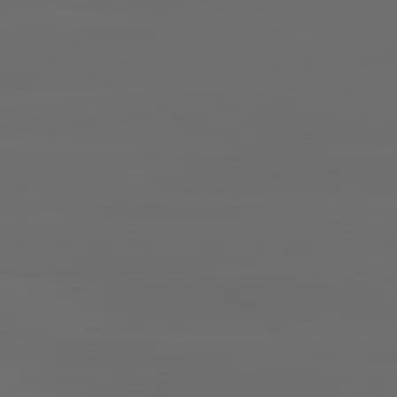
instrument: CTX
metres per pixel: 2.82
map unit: lApd
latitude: 81.0080
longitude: -137.0081
